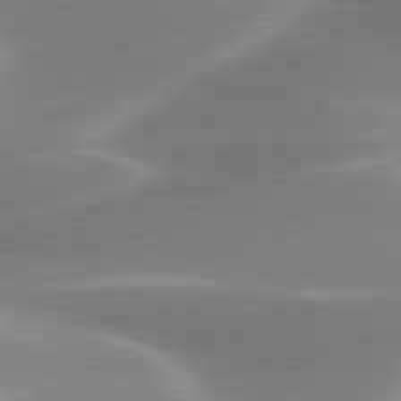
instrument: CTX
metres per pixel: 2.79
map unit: lApd
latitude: 79.9150
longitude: -118.4034
